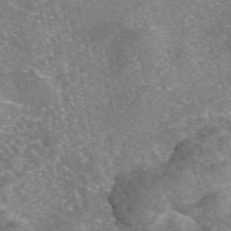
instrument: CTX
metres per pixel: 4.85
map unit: eAb
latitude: 46.5168
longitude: 103.1620
